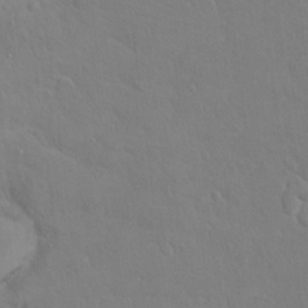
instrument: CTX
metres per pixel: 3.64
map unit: Ht
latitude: 11.6694
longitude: -33.4615
